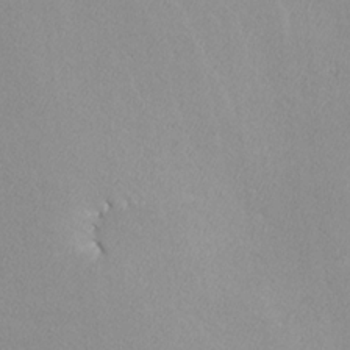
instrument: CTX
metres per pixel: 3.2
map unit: lHvf
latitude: -12.3306
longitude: -102.0255
